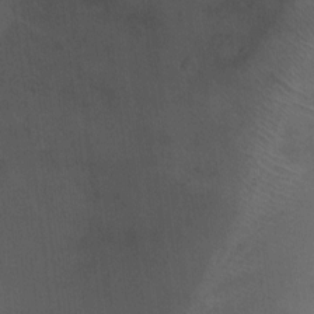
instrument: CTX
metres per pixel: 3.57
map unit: Ht
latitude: -0.5196
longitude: -17.4049
